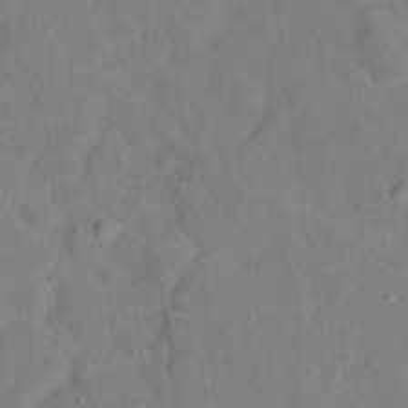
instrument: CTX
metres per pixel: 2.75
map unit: Nhu
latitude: 13.4616
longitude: -36.4034
